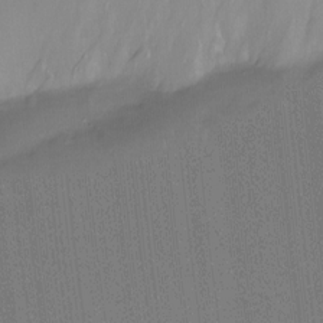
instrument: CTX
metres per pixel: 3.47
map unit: Htu
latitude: -15.0298
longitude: -45.7449
